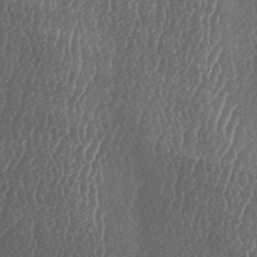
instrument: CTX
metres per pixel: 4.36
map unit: lAa
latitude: -6.7652
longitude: -130.1200
